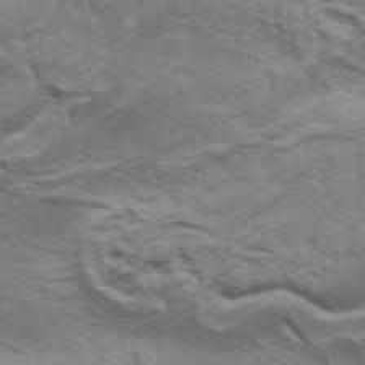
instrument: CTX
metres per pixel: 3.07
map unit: Aa
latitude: 34.2144
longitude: -136.0444
